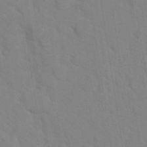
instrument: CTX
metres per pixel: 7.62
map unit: Hto
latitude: 16.7057
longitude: -36.0444
